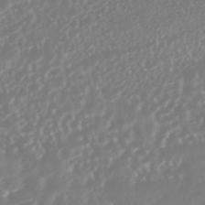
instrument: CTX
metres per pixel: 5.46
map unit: HNhu
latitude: -44.9731
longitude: 103.7856
